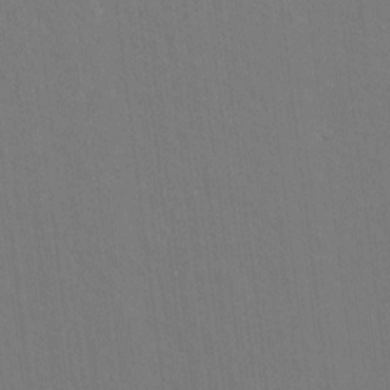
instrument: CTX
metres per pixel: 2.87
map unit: lAvf
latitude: 8.4223
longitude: 168.6329
